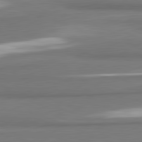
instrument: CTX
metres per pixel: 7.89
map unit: lApd
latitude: 81.8394
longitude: 173.6533
